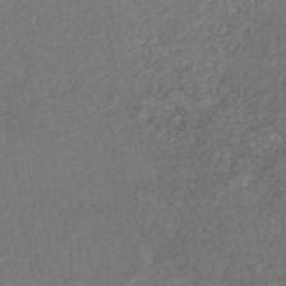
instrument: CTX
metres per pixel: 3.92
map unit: HNhu
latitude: -46.3117
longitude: 97.7478
